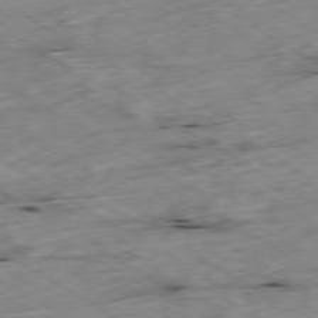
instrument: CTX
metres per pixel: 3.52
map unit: Ap
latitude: -79.8611
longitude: -88.3090
